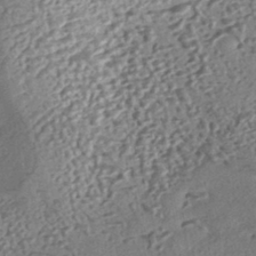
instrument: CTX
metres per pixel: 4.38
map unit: eHh
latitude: -42.5951
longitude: 120.7274
